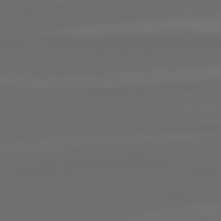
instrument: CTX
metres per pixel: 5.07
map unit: lApd
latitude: 82.3845
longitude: -166.7435
